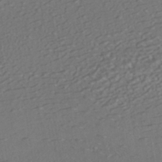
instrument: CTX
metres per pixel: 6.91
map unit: ANa
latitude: -42.2739
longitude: 108.2361
